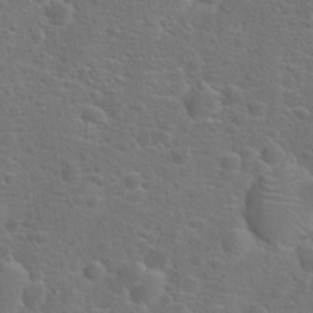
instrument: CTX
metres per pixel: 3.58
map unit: Hto
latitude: 18.1955
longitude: -41.9906
